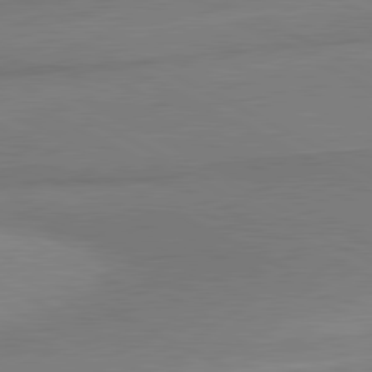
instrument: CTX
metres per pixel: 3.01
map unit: lApd
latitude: 81.1025
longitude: 163.4454
